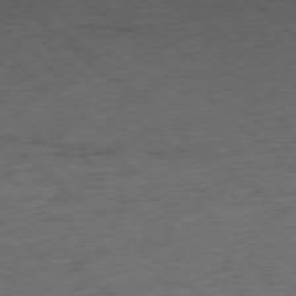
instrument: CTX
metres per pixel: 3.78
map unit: Ap
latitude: -78.5195
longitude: -91.5560
